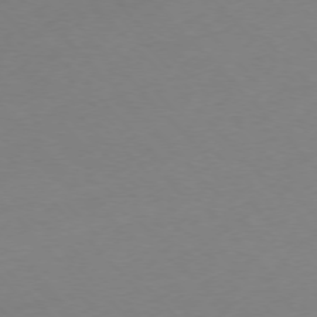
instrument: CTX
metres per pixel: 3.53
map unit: Ap
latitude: -76.5385
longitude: -71.5182
